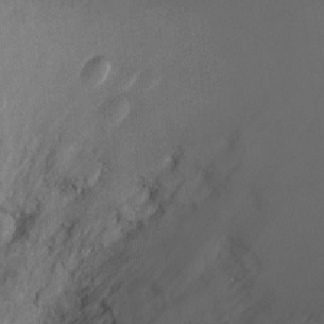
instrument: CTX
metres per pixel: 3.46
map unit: Ht
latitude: -2.2928
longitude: -28.5734
